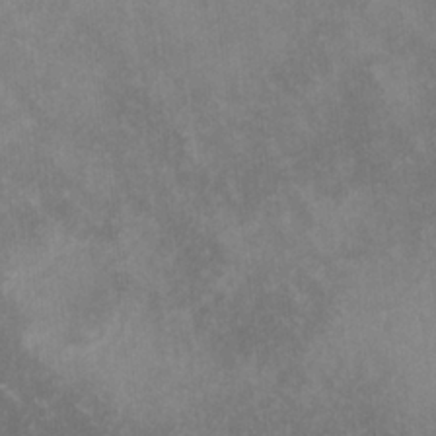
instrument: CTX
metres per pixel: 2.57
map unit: lHvf
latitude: -13.6344
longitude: -101.7072
